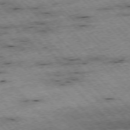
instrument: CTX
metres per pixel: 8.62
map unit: Hpe
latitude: -76.4440
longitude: -15.5938
